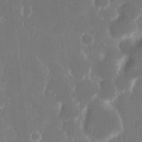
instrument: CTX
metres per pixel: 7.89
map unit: eHh
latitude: 15.8017
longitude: -72.8569
